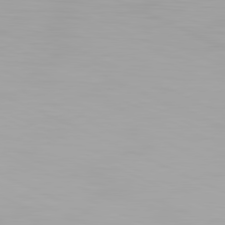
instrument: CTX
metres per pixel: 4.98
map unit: Hpe
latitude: -81.5777
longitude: 19.5966
